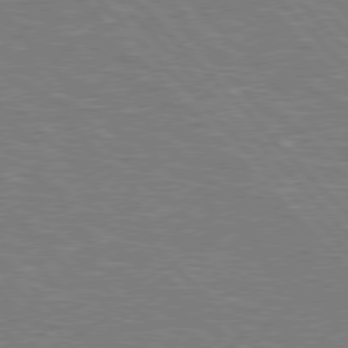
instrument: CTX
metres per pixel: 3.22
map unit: Hpe
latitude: 77.0080
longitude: -150.8569
